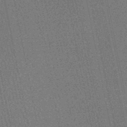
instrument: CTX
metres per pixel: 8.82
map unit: HNhu
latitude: -48.6897
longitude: 99.5588
